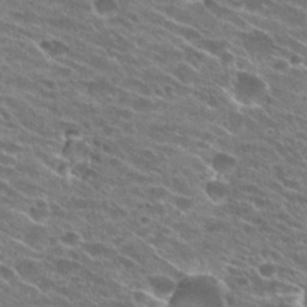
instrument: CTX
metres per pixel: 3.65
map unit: Hto
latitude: 24.8757
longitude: -42.1011
